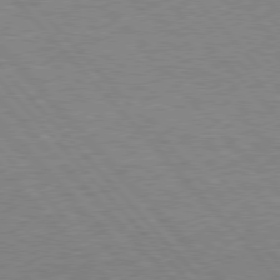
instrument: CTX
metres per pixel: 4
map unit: Hpe
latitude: 76.8569
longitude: -157.6316
